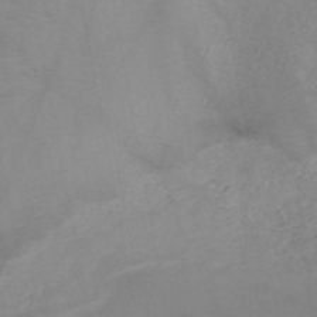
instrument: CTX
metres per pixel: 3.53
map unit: HNb
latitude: -46.5573
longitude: -47.7450
